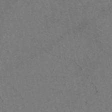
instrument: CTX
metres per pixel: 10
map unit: eAb
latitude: 46.0444
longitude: 109.8800
